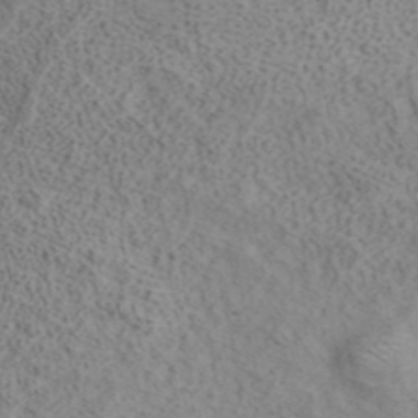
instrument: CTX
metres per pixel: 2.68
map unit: ANa
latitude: 41.4049
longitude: 15.3699
